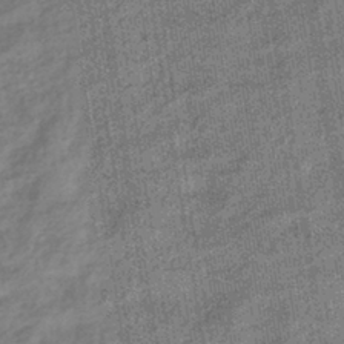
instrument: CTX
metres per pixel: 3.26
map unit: HNhu
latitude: -41.7289
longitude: 90.8219
